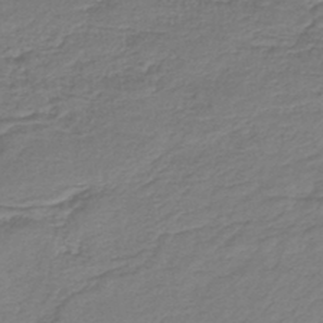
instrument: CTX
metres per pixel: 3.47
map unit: lHb
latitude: -43.6721
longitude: 60.1795
